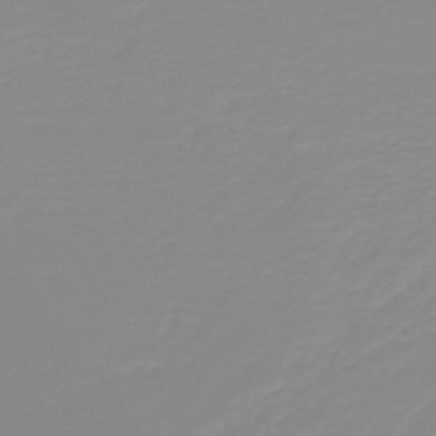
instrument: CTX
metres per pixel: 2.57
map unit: HNb
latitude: -44.3306
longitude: 51.5588
